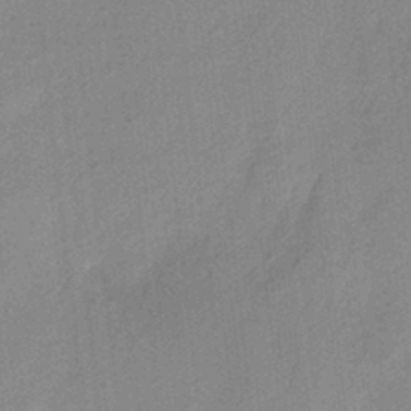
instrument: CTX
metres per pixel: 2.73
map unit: HNhu
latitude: 14.2523
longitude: 10.4062
